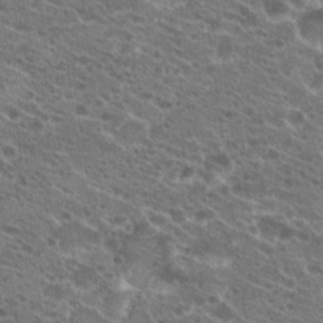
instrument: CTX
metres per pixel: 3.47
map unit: Hto
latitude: 21.4049
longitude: -39.8583
